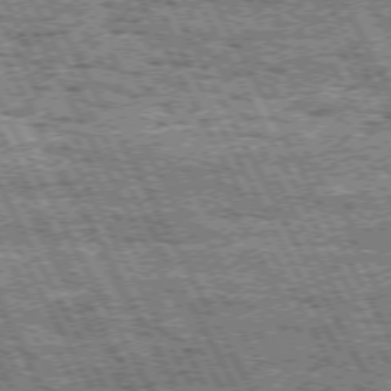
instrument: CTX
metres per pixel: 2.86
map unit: Hpe
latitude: 72.2901
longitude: -124.6112
